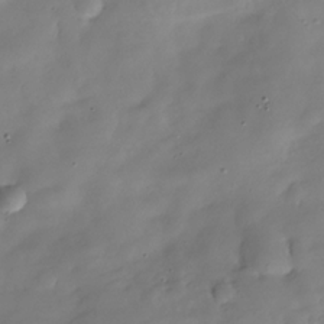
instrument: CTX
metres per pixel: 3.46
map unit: Hve
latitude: -30.0472
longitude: 94.7274
